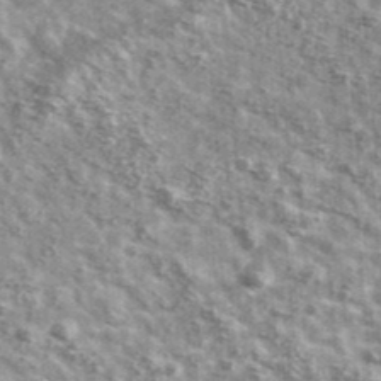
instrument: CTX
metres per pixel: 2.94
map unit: Ave
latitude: 41.2537
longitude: -106.7435
